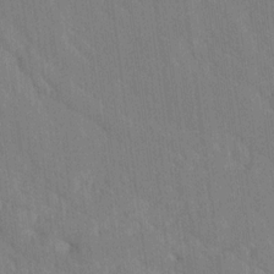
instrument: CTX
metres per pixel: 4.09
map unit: Ave
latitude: 19.7071
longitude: -137.3104
